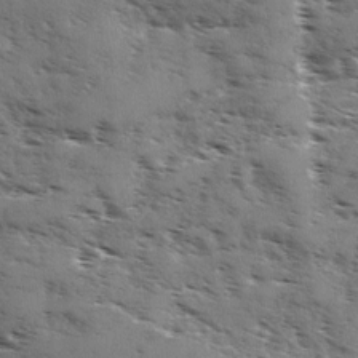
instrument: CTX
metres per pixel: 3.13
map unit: Ave
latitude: 1.3859
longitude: -111.0459
